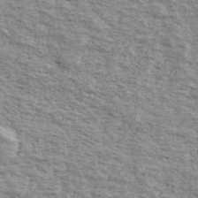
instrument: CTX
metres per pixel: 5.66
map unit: Ave
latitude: 41.0836
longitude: -109.6127
